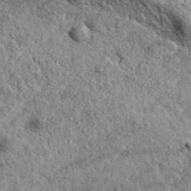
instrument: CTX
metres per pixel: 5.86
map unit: eAb
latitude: 38.6301
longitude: 109.4076
